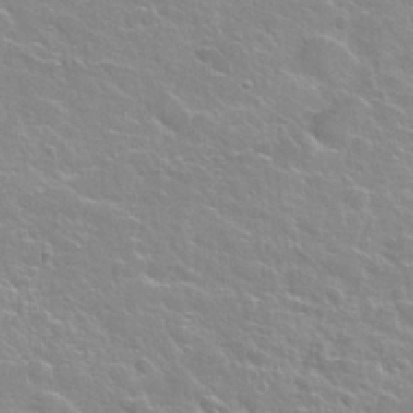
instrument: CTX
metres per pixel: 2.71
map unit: Nhu
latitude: 28.3656
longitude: -53.2726
